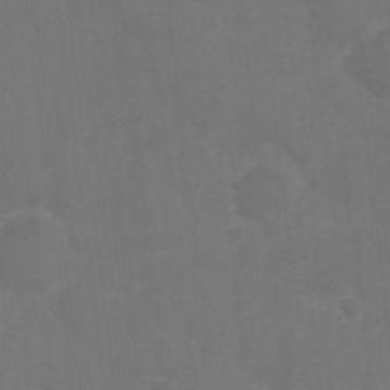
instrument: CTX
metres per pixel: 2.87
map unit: Nhu
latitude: 2.6868
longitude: -16.8758
